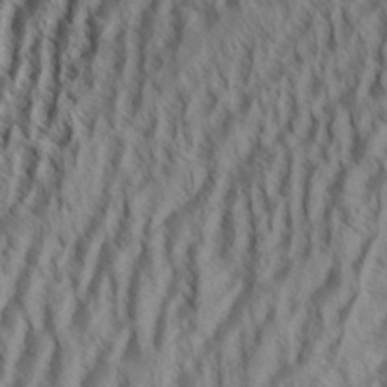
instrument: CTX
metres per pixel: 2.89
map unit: eHh
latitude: 34.3845
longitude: -137.6694
